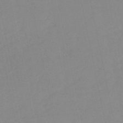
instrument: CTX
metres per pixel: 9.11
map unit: HNb
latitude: -52.5951
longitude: -39.6316
